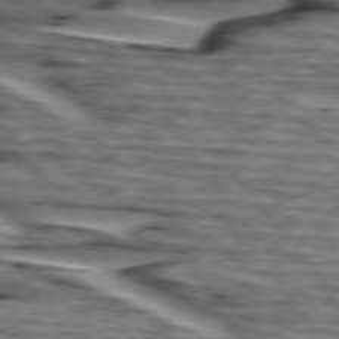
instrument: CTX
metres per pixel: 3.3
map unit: lApd
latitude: 75.1781
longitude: -72.7247
